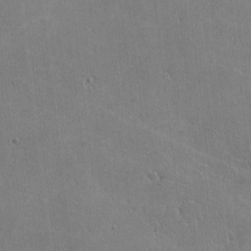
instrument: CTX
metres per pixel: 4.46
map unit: lHvf
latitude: -8.6518
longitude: -100.9136
